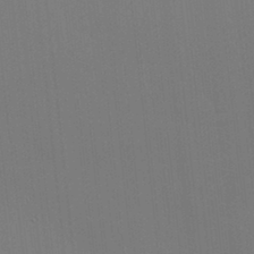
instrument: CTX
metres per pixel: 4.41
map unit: HNhu
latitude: 3.3859
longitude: 9.1242
